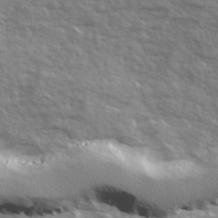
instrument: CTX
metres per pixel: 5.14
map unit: Ave
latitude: 12.1578
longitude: -101.9339
